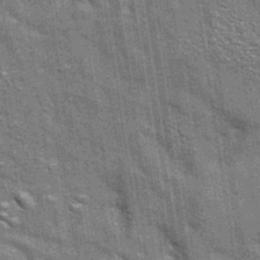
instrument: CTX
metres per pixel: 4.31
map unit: eAb
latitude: 35.2726
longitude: 112.5574
